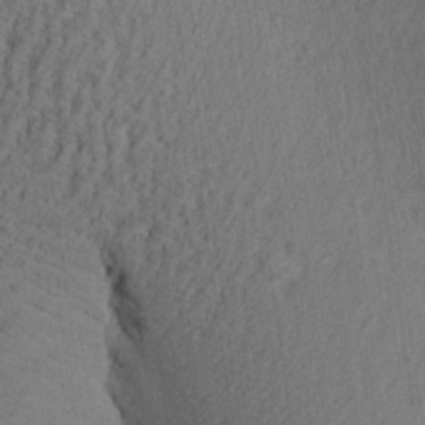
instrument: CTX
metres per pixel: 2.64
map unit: Aa
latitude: 27.4804
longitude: -137.8017
